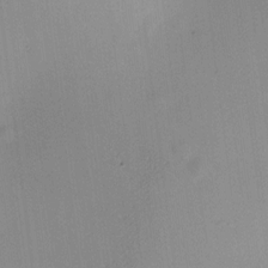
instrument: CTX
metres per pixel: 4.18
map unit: HNhu
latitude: 9.9150
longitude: 14.9542
